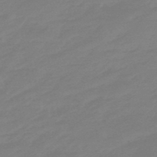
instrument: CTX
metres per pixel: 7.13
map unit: eHb
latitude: -48.4629
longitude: 85.9556
